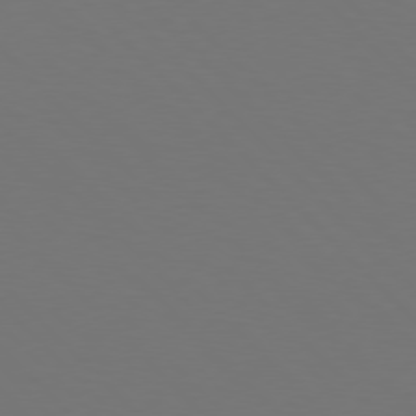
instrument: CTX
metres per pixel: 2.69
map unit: Hpe
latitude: 77.2537
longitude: -169.4616
